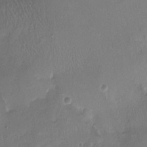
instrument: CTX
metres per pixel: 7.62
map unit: HNhu
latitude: -3.3131
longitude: -3.1403
